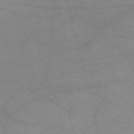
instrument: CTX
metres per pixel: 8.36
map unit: HNb
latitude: -54.2551
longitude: -40.7435
